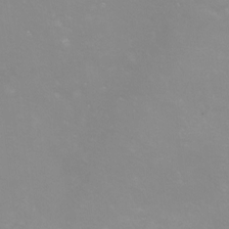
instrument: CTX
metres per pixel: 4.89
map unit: eHh
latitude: -12.7652
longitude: -59.9906
